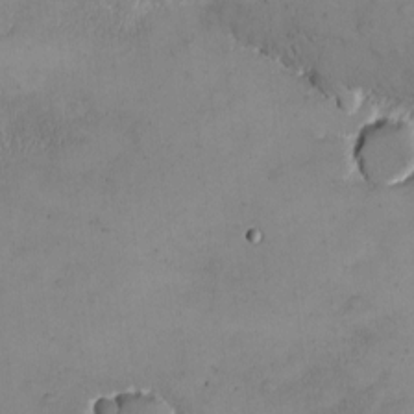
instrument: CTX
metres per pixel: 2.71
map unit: eHh
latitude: -9.5777
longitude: -67.0836
